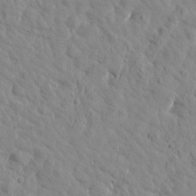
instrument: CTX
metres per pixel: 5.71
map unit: Htu
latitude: 1.9717
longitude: 179.1431
